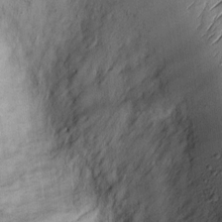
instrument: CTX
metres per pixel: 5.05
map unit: Htu
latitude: -3.7288
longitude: 151.4454
